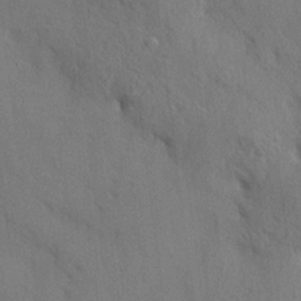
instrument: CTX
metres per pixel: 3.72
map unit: HNhu
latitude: 13.5938
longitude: 10.1039
